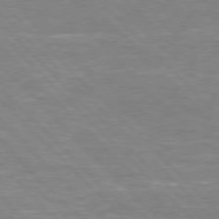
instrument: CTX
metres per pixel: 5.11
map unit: Hpe
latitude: 76.8569
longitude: -151.6694
